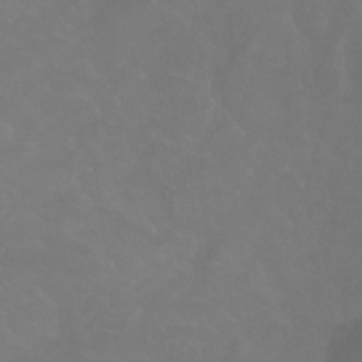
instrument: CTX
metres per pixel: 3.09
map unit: Ht
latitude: -0.5196
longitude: -38.6868
